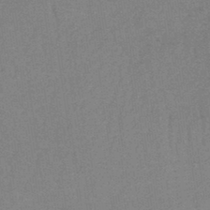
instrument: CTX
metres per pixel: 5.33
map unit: lHb
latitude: -37.9178
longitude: 61.0864
